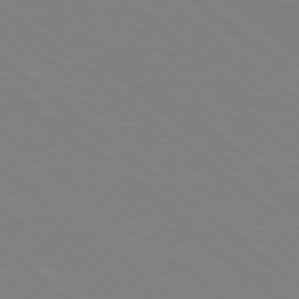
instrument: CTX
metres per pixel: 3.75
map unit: Hpe
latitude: 78.5168
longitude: -148.3845
